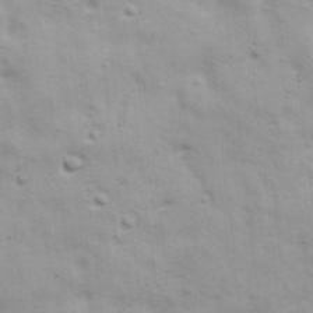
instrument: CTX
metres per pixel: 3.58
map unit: Ave
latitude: 17.4615
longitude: -133.2348
